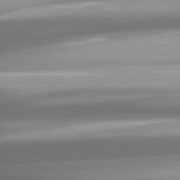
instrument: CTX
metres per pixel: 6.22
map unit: lApd
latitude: 81.1592
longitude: -142.2145
